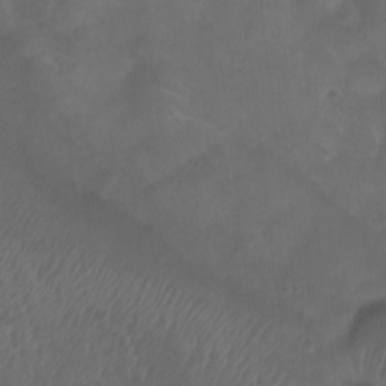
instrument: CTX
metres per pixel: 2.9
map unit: Nhu
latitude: -12.5574
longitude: -41.8205
